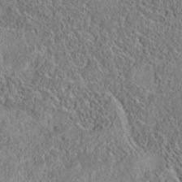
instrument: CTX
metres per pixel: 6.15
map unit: eAb
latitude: 35.9717
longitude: 108.7085
